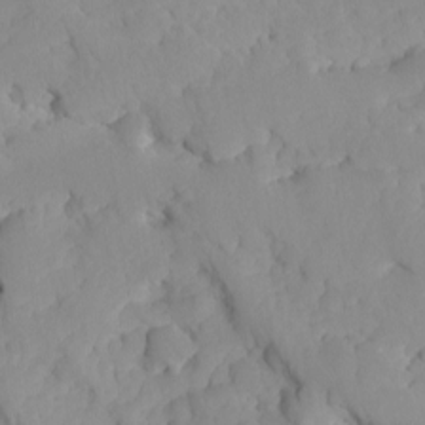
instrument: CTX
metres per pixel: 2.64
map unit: Ave
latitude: -8.4629
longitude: -116.9892
